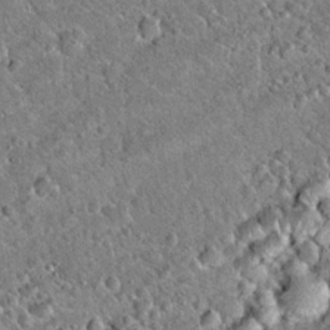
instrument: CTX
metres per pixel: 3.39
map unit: Hto
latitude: 19.7638
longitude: -50.2900
